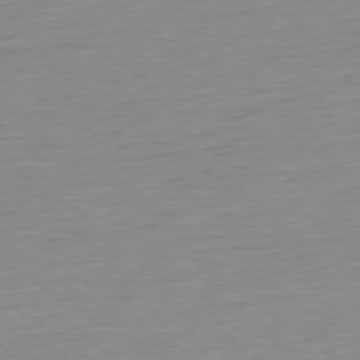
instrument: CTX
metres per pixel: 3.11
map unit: Ap
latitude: -78.0472
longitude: -59.7828
